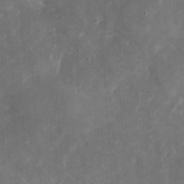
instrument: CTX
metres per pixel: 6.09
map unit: eHh
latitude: 5.0269
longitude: -70.5735
